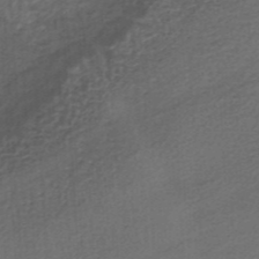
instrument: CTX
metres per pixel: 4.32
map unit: lHb
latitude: -35.9178
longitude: 60.4251
